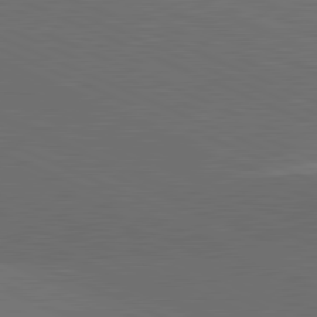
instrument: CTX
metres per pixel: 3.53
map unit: lApd
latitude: 81.7827
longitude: 148.0850
